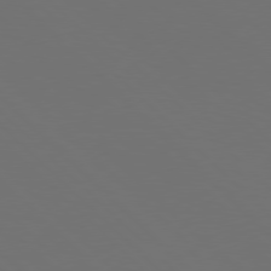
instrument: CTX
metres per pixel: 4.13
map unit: Hpe
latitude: 77.6505
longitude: -169.8584
